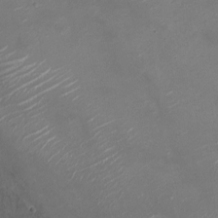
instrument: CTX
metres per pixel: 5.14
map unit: Nve
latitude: -20.4629
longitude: 104.5384
